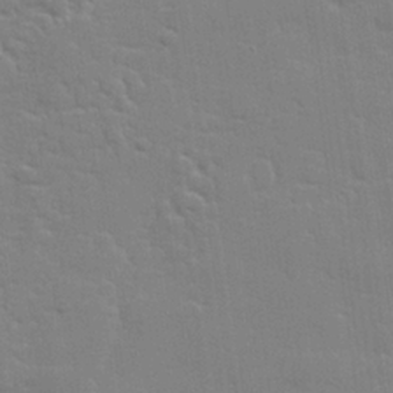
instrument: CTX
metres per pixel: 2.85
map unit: lHvf
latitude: 24.0633
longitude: 142.1227
